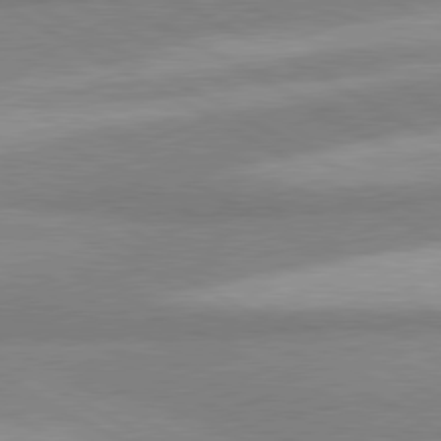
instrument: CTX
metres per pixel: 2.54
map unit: lApd
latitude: 80.2900
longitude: -179.8773
